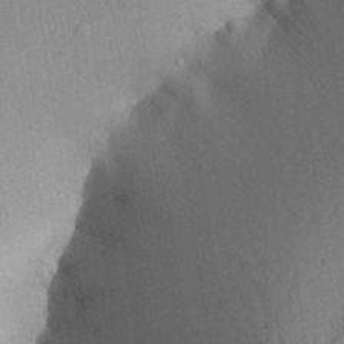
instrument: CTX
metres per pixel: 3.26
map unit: Aa
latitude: 26.6302
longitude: -148.0444
